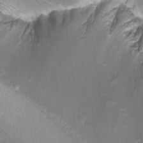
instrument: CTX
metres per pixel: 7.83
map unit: Aa
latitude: -8.6707
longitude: -71.5938
